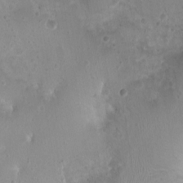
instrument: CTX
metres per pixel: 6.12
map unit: Nhu
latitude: 2.7813
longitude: -15.1781
